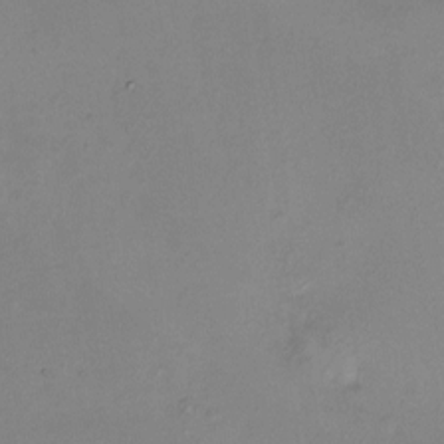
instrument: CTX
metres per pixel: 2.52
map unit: HNhu
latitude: 5.3293
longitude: 9.2754
